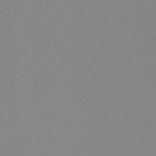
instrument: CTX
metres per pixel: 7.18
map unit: lHb
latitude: -48.1039
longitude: 64.2551
